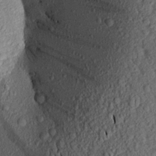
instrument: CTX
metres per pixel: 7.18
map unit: Aa
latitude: 16.2523
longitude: -146.8758
